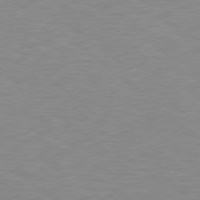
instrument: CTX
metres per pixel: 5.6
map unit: lApd
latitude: 79.2159
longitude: -88.6869
